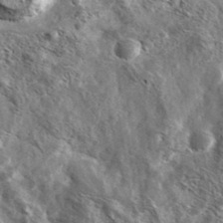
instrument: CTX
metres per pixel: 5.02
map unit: Ave
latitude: 37.5938
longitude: -110.3656
